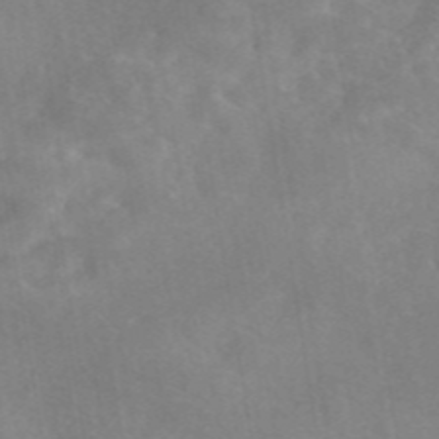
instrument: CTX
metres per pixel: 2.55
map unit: eAb
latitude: 45.8205
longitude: 126.4062
